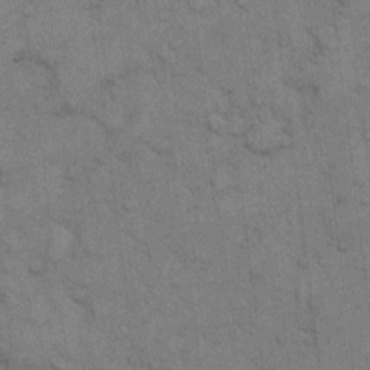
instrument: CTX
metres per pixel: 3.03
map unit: eHh
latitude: 7.0647
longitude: -64.0255
